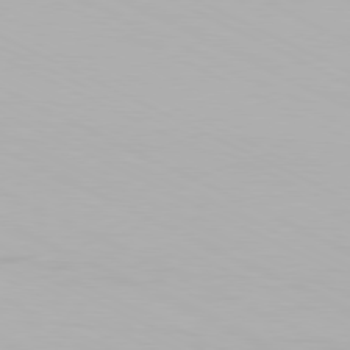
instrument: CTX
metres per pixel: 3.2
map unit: Hpe
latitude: -81.4644
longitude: 18.6141
